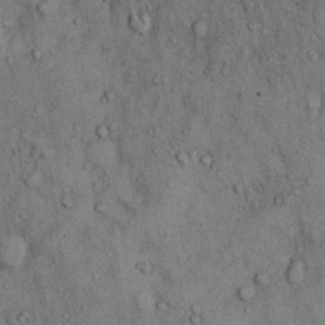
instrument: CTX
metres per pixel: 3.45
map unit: Hto
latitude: 12.4790
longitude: -60.1389
